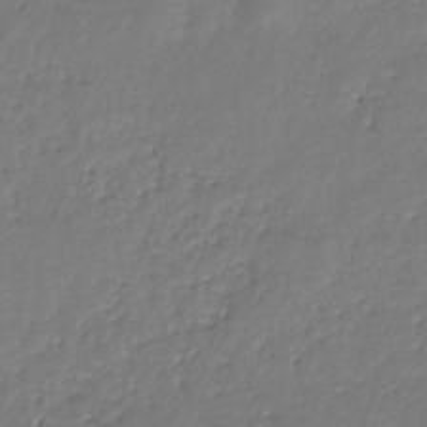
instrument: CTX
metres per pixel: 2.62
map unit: eHb
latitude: -30.1228
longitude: 71.1809
